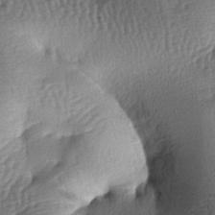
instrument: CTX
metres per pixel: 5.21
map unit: lAa
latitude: -7.6155
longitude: -127.9528
